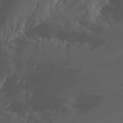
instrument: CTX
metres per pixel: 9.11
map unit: Nhu
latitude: -7.1431
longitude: -90.0822
